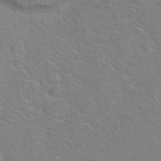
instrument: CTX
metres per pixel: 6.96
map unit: Hto
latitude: 19.4804
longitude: -44.1578
